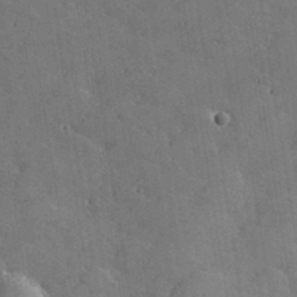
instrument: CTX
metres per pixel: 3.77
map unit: lHvf
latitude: 35.3292
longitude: -91.6883
